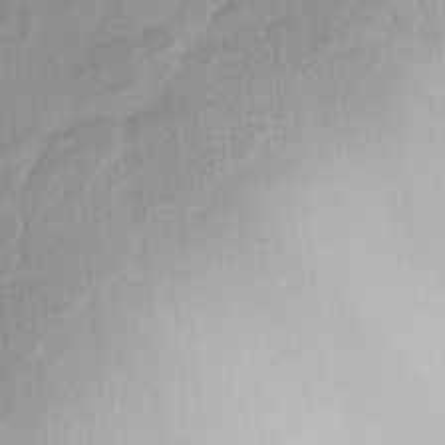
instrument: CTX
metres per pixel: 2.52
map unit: eHh
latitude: 6.4412
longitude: -77.2726
